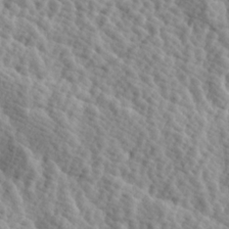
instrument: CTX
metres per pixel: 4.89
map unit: Hve
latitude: 25.4237
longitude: 145.7100
